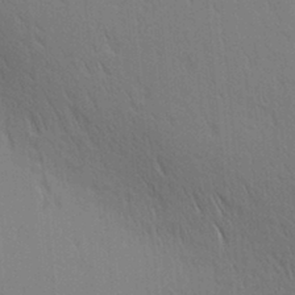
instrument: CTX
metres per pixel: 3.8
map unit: lAa
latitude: 10.8191
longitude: -108.4790
